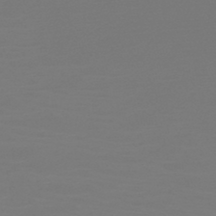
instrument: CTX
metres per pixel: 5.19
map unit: HNb
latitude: -45.3888
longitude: -46.3090
